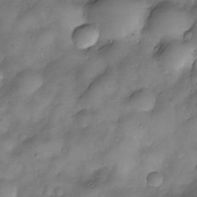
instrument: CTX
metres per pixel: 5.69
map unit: Nve
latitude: -25.9745
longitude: -148.8002
